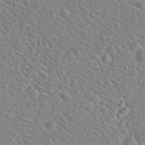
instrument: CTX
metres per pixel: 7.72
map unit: Hto
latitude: 21.3104
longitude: -45.0836
